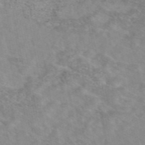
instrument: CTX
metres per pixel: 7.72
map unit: eAb
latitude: 48.3656
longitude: 120.7841
